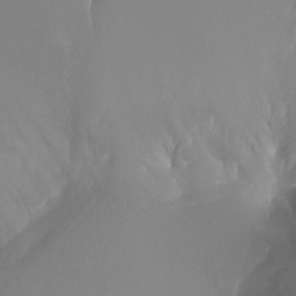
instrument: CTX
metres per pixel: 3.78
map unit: Ht
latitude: -17.5966
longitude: -43.7072
